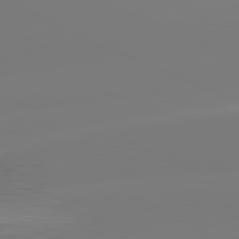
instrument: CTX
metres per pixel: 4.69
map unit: lApd
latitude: 81.5749
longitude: -158.3089
